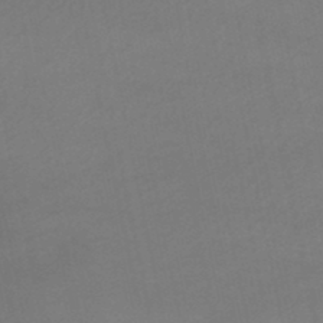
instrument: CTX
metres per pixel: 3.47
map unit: lHb
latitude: -46.1417
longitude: 66.6329
